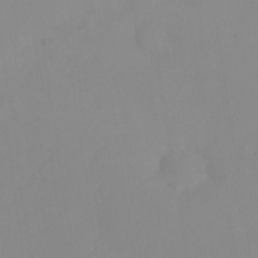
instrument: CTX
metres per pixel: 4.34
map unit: eHh
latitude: 23.6127
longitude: -65.3293
